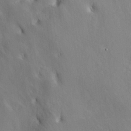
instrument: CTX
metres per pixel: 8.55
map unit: lAa
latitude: -4.4440
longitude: -123.3671
